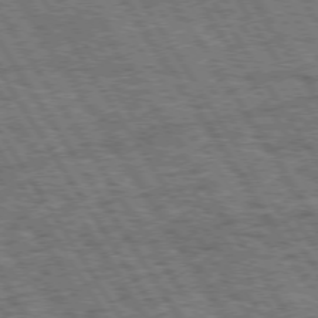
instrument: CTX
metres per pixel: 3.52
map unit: Hpe
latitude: 73.6127
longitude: -126.4223
